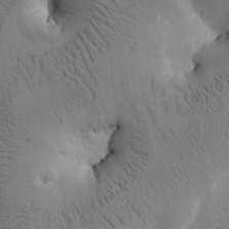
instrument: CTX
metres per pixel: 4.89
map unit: Htu
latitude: -1.3699
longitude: 174.9352
